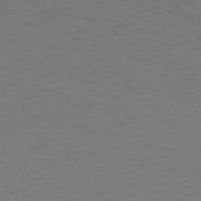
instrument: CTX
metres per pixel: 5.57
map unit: Ap
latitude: -78.3306
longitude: -68.7813
